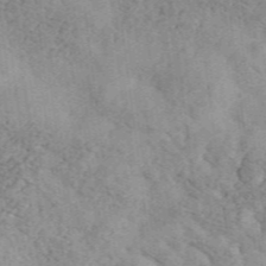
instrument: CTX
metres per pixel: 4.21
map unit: Ave
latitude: 40.9513
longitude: -110.2523
